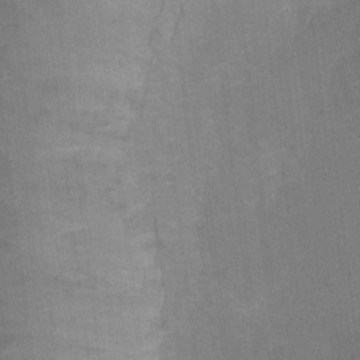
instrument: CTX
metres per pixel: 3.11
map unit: Ht
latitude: -1.3510
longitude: -17.1025
